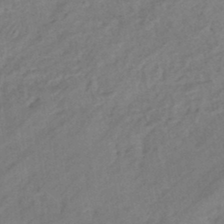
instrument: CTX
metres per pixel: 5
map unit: eHb
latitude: -43.3509
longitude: 85.3698
